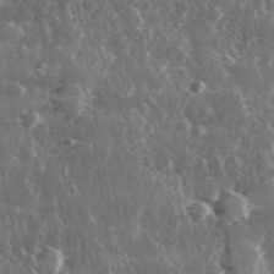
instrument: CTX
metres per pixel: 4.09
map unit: lHvf
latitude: 31.8962
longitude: -91.0458
